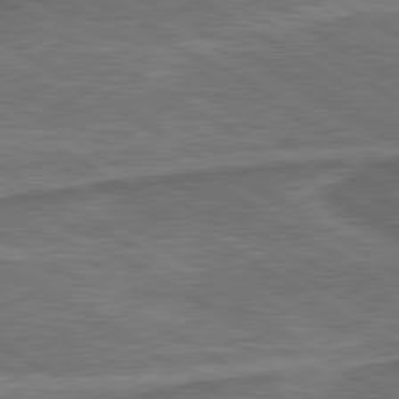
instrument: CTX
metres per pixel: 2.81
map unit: lApd
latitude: 79.9528
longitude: 172.1228
